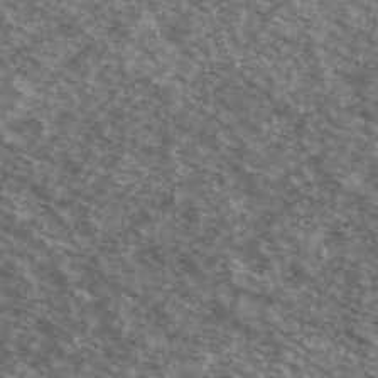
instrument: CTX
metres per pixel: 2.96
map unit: Ave
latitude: 39.1970
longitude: -110.9325
